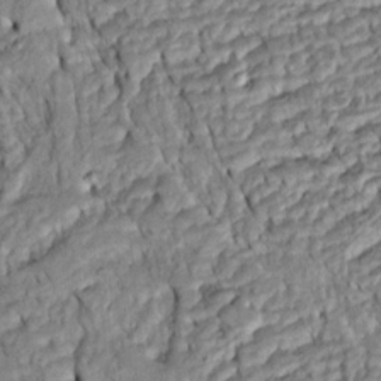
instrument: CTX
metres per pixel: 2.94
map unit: Htu
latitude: -5.9556
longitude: 153.6721
